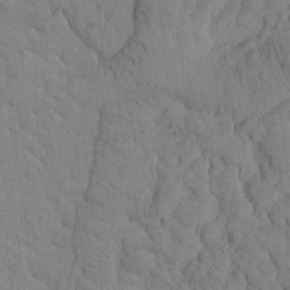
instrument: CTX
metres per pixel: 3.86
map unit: Htu
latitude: -2.7085
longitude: 172.6707
